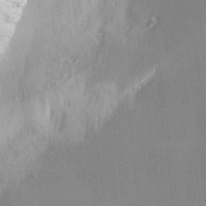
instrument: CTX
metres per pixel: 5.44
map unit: Ave
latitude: -6.5384
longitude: -120.5357
